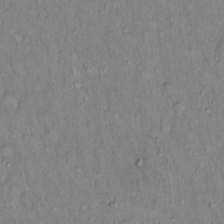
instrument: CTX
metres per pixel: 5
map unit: Hto
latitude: 14.9325
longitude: -59.1970
